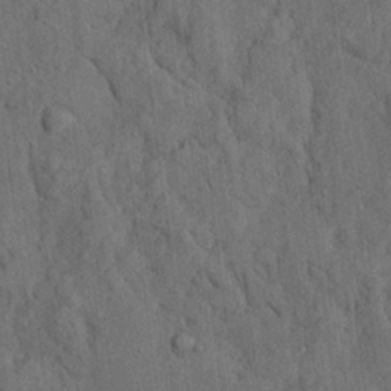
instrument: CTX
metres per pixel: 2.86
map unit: Ave
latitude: 23.5371
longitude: -134.4034
